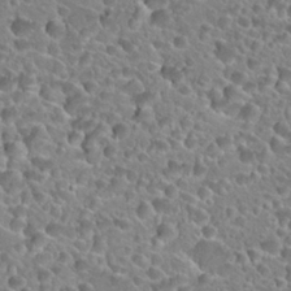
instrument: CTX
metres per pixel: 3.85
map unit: Hto
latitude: 25.3292
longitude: -45.8772
